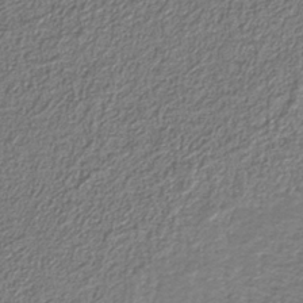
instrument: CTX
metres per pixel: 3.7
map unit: eAb
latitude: -38.8408
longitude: 51.6722
